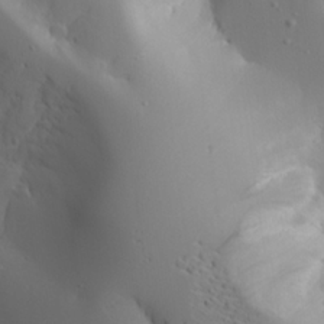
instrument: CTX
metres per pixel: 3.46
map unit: Aa
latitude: 24.3278
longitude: -126.8569
